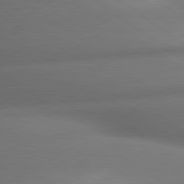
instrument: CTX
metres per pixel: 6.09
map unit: lApd
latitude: 79.9528
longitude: -167.7827
